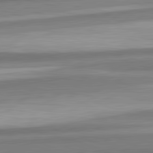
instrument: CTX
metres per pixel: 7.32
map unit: lApd
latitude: 82.4412
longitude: 179.1620
